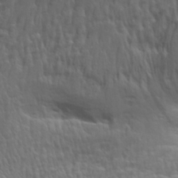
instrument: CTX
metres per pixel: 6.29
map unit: Aa
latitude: 29.3670
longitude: -134.4979
